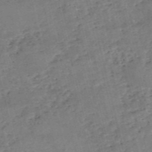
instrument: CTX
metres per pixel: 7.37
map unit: eHh
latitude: -55.1242
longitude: -91.1025
